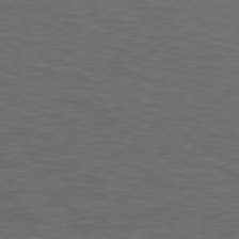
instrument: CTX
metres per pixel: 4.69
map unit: Hpe
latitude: 79.0459
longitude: -162.3279
